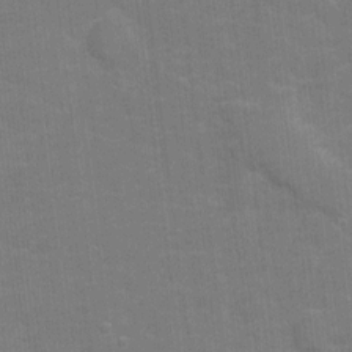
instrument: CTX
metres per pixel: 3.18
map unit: Hto
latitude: 4.5168
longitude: -31.8962
